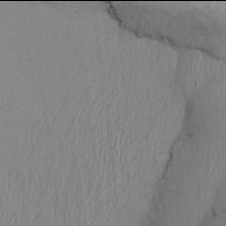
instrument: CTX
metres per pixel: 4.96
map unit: Nhu
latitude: -6.0094
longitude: -150.7813
